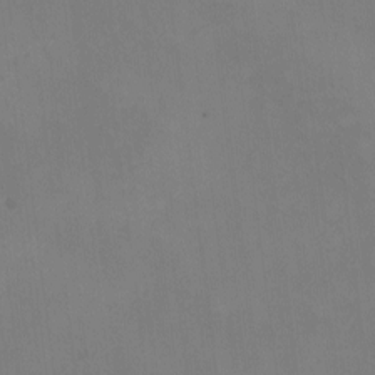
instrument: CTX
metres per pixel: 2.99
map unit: eHh
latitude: -8.6896
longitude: -69.0836
